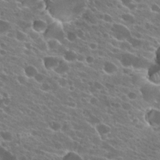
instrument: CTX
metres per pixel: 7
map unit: Hto
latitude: 23.7072
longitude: -37.8584
